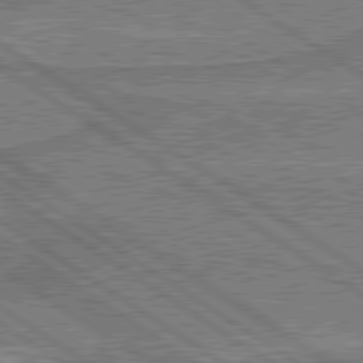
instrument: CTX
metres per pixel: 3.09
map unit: lApd
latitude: 79.9717
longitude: 170.1039
